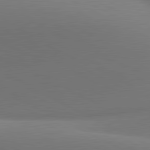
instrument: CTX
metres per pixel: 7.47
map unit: lApd
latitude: 81.1970
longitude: 134.9353
